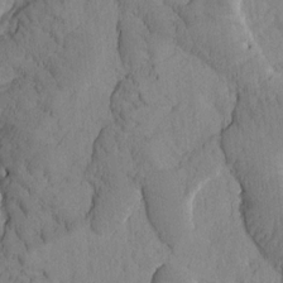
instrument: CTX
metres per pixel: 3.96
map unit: Htu
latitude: -2.0661
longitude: 172.8408
